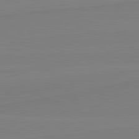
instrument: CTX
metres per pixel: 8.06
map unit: lApd
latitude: 81.8772
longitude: 165.4455
